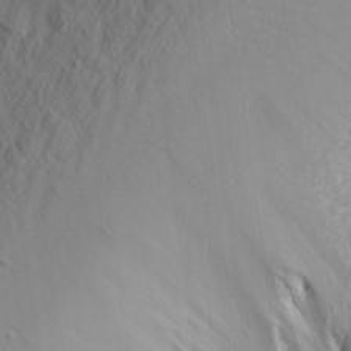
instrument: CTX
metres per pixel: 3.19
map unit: Aa
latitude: 21.2159
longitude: -143.7828
